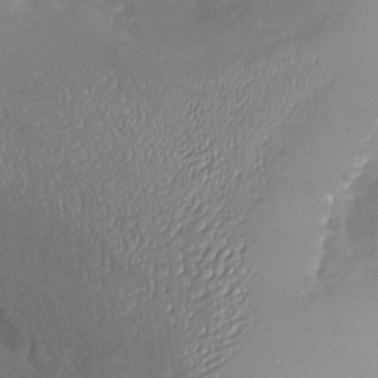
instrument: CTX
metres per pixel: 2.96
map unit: Nhu
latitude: -25.8422
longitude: -56.8757
